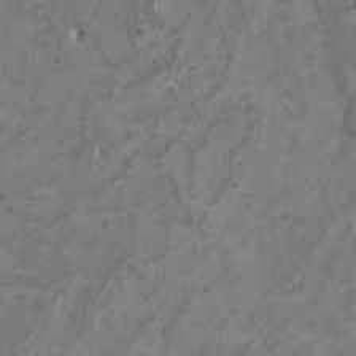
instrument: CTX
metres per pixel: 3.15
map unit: HNhu
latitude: 2.5923
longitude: -3.4426
